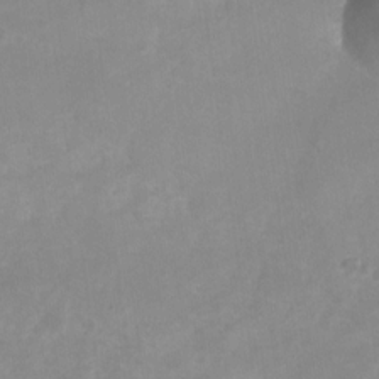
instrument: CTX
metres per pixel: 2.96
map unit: Nhu
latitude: -26.8030
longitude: -70.7813
